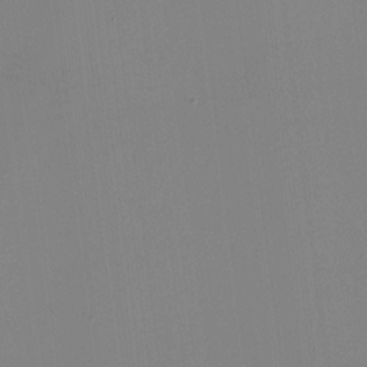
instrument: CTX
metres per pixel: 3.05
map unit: HNhu
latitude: -1.6722
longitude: -6.4034
